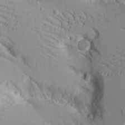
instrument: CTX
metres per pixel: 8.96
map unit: lAvf
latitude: 16.4601
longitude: -126.0633
